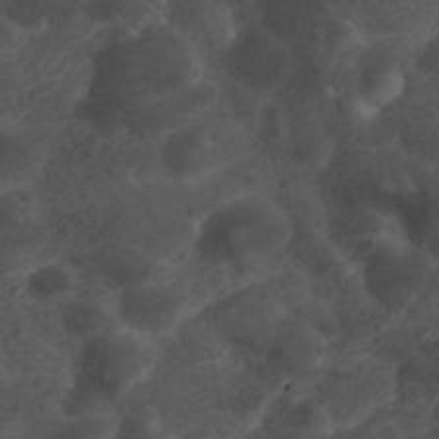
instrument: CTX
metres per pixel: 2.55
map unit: ANa
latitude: 42.0255
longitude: 33.0487
